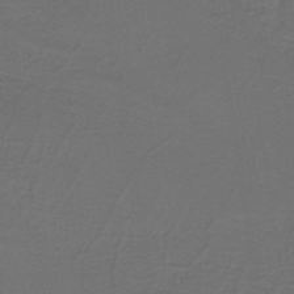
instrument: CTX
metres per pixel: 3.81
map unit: lHb
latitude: -39.5966
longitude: 53.4832
